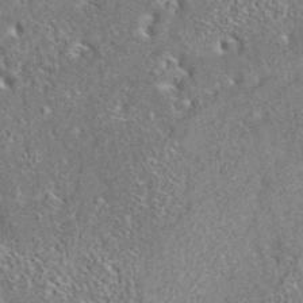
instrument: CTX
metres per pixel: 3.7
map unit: eAb
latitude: 35.4426
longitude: 112.8597
